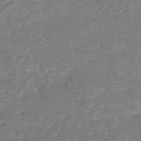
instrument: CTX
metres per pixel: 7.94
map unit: HNb
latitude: -48.5385
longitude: -39.2348
